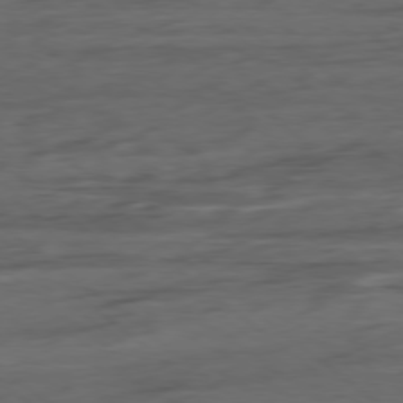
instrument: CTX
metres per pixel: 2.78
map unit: Hpe
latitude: -78.8597
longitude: -19.6882
